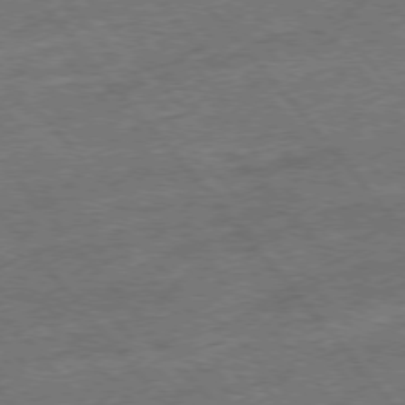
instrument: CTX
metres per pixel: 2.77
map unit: Ap
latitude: -76.8219
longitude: -96.4034
